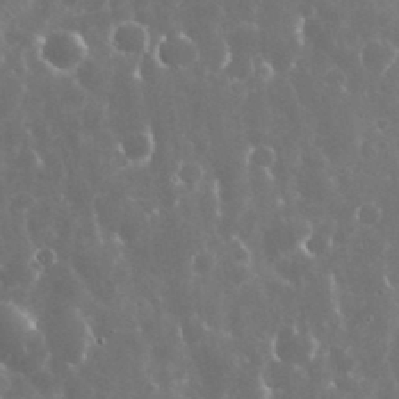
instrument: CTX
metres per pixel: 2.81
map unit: eHh
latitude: 35.1592
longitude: -58.3089
